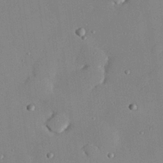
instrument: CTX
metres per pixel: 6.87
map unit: Hve
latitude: 26.7246
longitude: -92.1200
